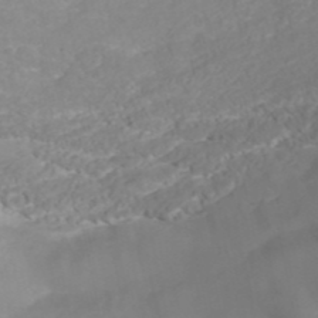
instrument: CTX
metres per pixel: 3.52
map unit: ANa
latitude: 41.5182
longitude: 28.2173
